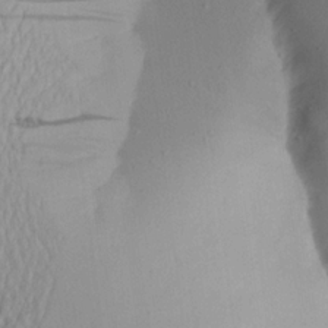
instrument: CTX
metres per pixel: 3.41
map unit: Aa
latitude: 20.1956
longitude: -145.7827
